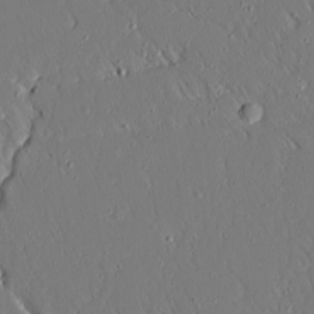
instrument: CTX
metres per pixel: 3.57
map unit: Ave
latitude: 15.4427
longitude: -140.4223
